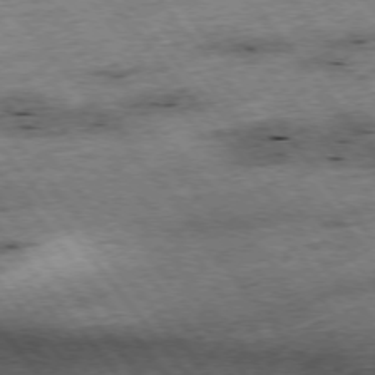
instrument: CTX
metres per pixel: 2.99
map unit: Hpe
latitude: -75.8612
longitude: -22.0444
